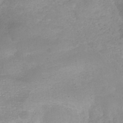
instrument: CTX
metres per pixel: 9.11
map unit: ANa
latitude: -37.7288
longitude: 94.5951
